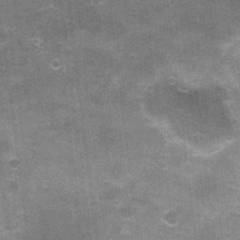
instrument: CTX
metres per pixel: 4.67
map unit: Nhu
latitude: 2.2522
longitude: -17.0269
